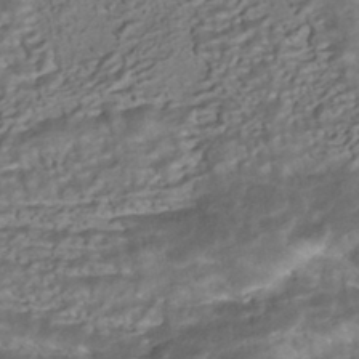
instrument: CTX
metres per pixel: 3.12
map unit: ANa
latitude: -41.2943
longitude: 105.4265
